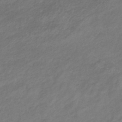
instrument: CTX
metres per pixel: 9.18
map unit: lHb
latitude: -37.5588
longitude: 72.7652
